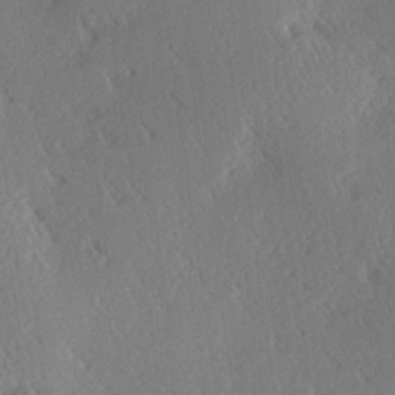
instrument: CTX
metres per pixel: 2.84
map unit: Hve
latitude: 27.0836
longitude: -93.8772
